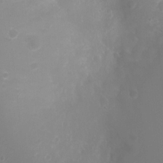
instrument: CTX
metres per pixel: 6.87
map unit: Nhu
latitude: 6.6301
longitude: -18.5734
